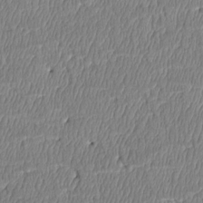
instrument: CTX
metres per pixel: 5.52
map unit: Htu
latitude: 3.5749
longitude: 150.1606
